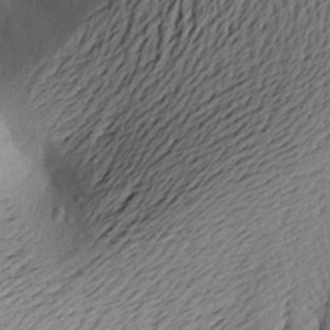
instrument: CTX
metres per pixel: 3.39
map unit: Aa
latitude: 22.6679
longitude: -149.9339
